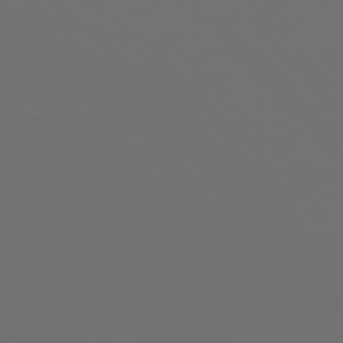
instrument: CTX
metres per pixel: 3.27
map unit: Hpe
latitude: 76.6868
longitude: -141.0836
